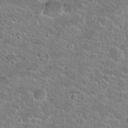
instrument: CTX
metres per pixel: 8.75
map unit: Hto
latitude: 24.6679
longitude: -49.7639
